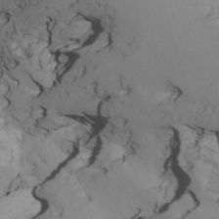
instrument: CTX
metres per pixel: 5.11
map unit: Nhu
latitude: -6.8975
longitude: -93.1403
